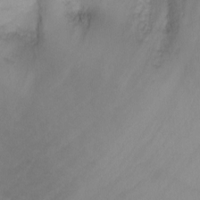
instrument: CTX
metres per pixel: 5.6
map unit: Nhu
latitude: -12.3495
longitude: -68.6491
